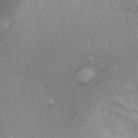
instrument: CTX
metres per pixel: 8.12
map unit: Ht
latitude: 13.5560
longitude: -41.1592
